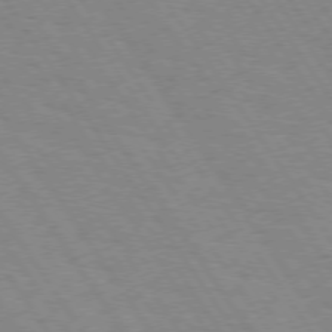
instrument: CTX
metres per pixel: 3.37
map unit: Hpe
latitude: 74.1200
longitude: -136.7813
